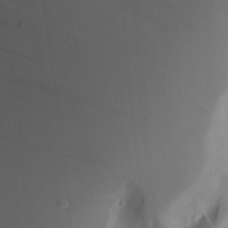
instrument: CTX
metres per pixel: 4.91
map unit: Aa
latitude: 24.7057
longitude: -132.0255
